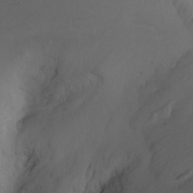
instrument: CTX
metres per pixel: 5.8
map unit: Nhu
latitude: -3.6343
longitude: -74.3089
